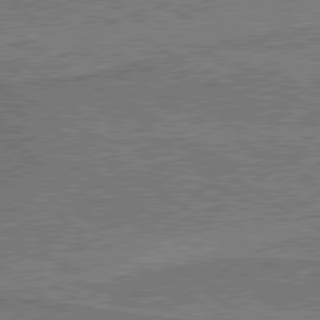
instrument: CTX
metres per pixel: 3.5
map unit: lApd
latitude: 79.8773
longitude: 169.4643
